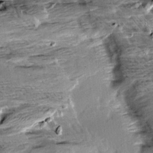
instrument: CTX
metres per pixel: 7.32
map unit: Aa
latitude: 10.2712
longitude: -141.4993
